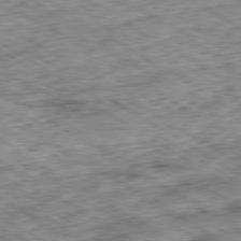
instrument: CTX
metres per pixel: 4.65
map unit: Ap
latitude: -80.1417
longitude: -49.3293
